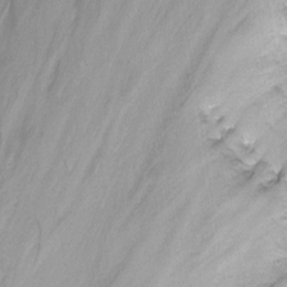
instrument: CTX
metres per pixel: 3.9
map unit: Nhu
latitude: -13.6533
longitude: -56.2144
